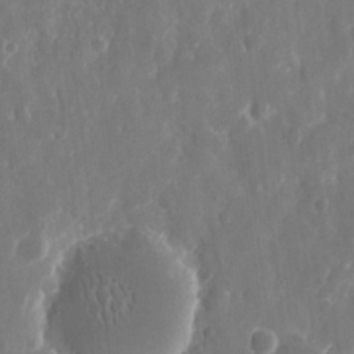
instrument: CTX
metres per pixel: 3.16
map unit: eHh
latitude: 11.1214
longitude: -71.2348
